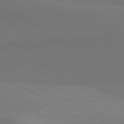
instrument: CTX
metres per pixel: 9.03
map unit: lApd
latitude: 81.8016
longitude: 149.8234
